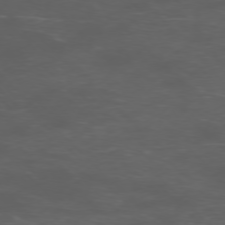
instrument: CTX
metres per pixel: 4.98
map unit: Ap
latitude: -76.3495
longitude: -68.6869
